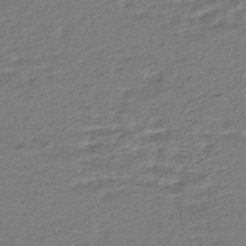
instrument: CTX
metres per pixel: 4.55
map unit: HNhu
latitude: -45.3132
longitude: 100.1794
